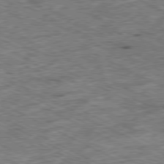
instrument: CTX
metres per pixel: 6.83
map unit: Ap
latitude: -79.6533
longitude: -67.9717
